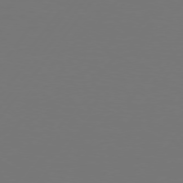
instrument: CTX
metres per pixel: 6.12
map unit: Hpe
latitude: 75.5560
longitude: -130.1767
